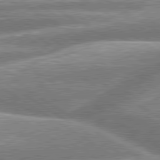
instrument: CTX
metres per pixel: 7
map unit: lApd
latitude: 79.8773
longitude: -160.0444
